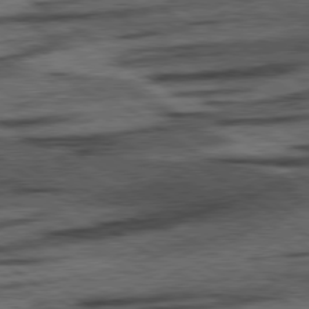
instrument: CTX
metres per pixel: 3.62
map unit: lApd
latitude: 78.3090
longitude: -54.1389
